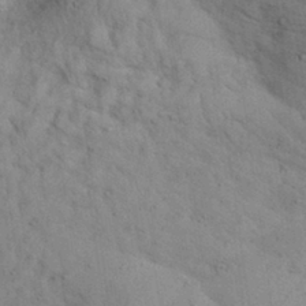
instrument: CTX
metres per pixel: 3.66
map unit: Nhu
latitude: 27.2537
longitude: -71.3859
